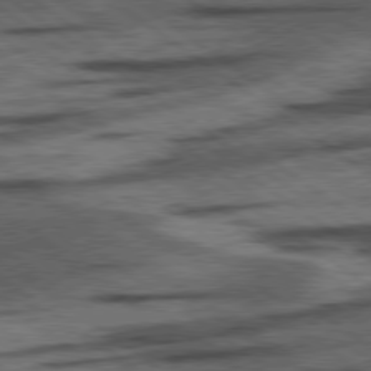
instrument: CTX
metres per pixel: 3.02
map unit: lApd
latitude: 78.3845
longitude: -53.5938
